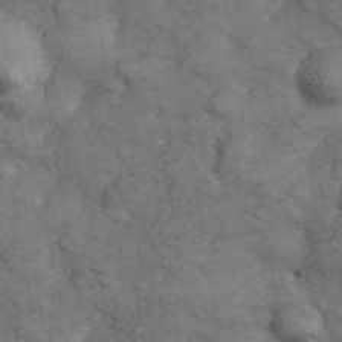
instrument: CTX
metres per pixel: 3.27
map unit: Hve
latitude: 33.6127
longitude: 151.0486
